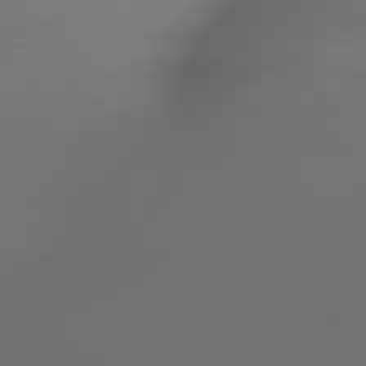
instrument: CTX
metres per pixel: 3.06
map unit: lApd
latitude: 79.2915
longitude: -163.1404
